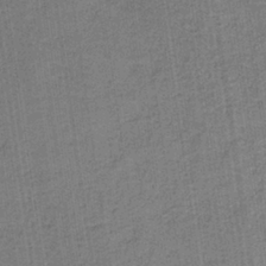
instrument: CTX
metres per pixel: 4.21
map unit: HNb
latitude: -37.1809
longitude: 51.7289
